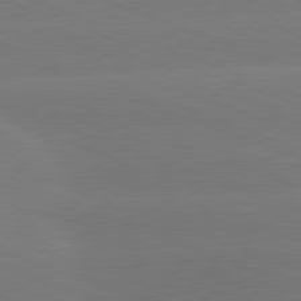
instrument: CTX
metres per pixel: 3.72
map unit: lApd
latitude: 81.1592
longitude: -131.9528
